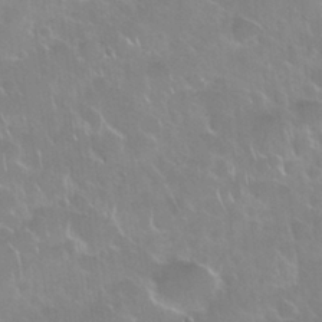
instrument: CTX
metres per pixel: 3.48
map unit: Nhu
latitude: 28.3845
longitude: -61.2348
